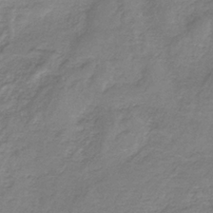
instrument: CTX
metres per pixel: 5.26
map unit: HNb
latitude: -34.8597
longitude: 55.6911
